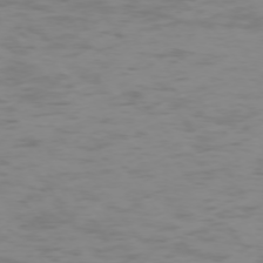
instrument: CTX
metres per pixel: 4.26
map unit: Ap
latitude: -74.8786
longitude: -79.9150
